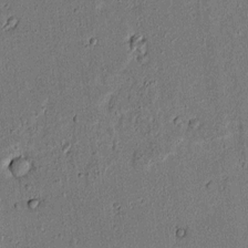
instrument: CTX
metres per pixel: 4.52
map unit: lAvf
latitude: 5.5371
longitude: 168.5762
